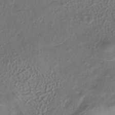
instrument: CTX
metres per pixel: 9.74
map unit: ANa
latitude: -38.0094
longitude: 94.7274
